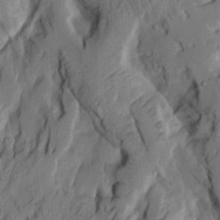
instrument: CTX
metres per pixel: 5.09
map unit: Aa
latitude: 8.8758
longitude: -127.2726
